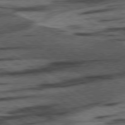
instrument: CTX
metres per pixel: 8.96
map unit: lApd
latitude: 78.3468
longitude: -54.0255
